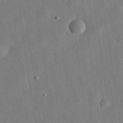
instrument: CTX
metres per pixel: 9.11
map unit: eHh
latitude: 32.8569
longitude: -75.8583
